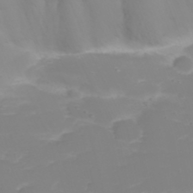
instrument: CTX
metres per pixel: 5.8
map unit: eHh
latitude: 22.1011
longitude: -64.8947
